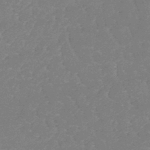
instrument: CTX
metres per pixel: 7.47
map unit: lHb
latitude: -41.2376
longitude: 66.2739
